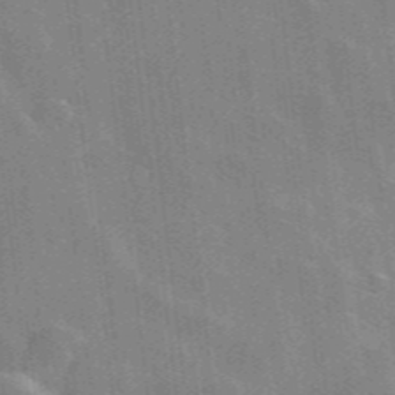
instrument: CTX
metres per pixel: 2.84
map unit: lHvf
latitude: 36.2145
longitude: -91.0081
